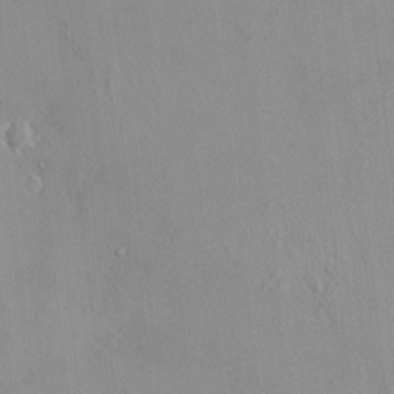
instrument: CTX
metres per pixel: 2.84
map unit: HNhu
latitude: 3.5560
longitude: 6.6707
